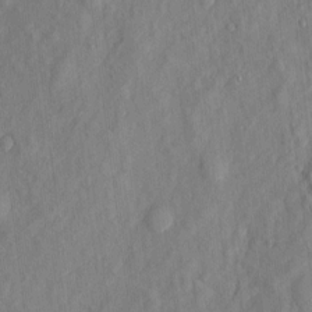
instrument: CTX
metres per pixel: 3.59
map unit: eHh
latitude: 5.8205
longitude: -73.6316
